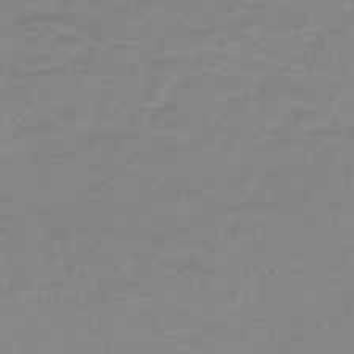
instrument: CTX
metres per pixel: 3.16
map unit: lHb
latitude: -41.9178
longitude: 56.1983
